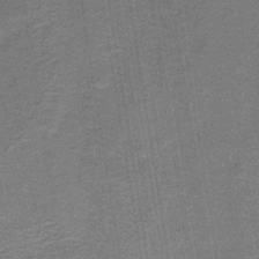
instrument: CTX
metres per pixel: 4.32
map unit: HNb
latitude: -39.7478
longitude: 50.6896
